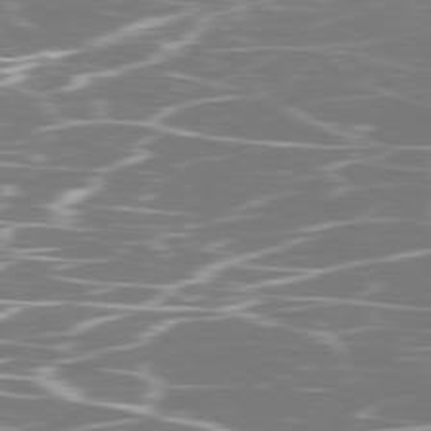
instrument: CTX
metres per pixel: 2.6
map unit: Ap
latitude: -79.8044
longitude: -71.3293
